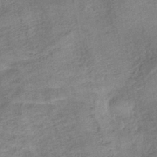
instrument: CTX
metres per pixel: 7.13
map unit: eHb
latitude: -41.9367
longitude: 84.0094
